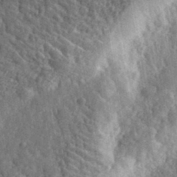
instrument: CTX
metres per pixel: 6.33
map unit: eHh
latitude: 34.0633
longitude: -79.9717
